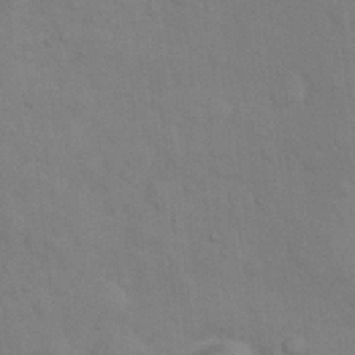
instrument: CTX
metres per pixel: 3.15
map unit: Nhu
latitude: 7.2726
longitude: -24.1766
